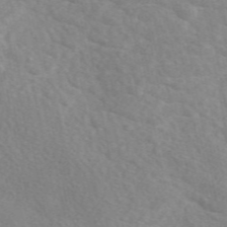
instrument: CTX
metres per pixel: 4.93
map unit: eAb
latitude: 49.8961
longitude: 117.7288
